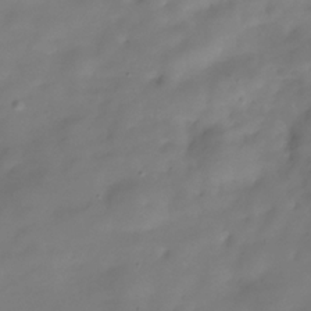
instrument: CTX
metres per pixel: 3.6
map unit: Hve
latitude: -30.8219
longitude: 94.2172
